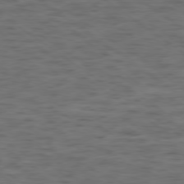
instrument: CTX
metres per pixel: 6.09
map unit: Hpe
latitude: -79.1998
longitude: -22.2145
